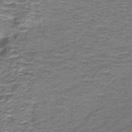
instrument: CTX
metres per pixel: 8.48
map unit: lHb
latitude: -40.8786
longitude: 56.4629
